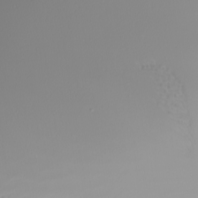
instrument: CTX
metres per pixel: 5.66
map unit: Nhu
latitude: -4.5762
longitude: -94.0444
